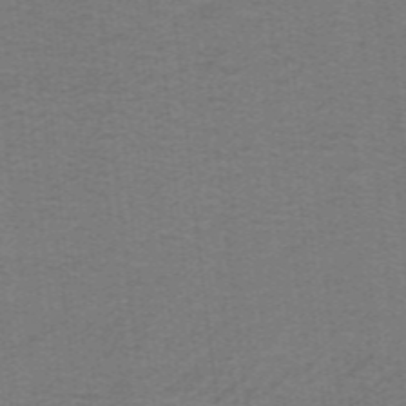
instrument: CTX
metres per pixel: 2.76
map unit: lHb
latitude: -41.9178
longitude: 54.5574
